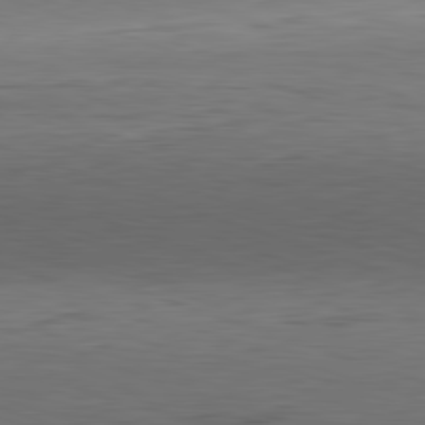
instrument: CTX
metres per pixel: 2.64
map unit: Hpe
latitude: -82.2739
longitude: 11.5966
